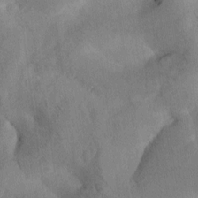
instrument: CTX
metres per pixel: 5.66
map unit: Htu
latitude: -0.3496
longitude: 172.3873
